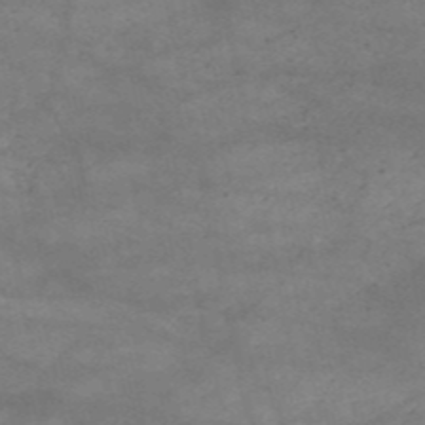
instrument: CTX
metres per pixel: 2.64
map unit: HNb
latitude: -53.1242
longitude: -41.6693
